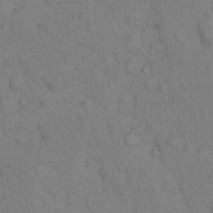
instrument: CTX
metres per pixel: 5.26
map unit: eHh
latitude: 12.9703
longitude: -61.5749
